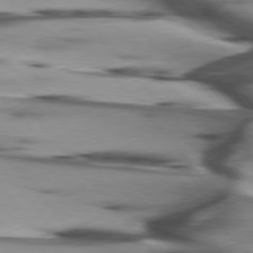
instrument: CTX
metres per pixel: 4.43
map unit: lApd
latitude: 75.9150
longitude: -64.1389
